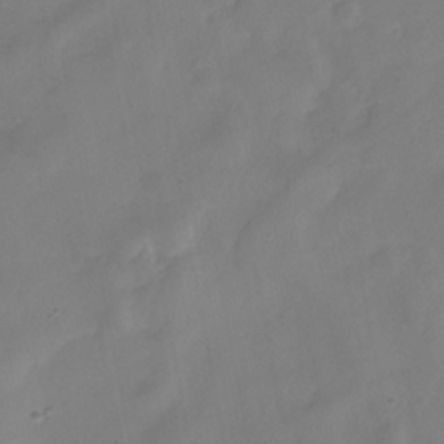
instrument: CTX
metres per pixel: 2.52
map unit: Hve
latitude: -32.0850
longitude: 94.1983
